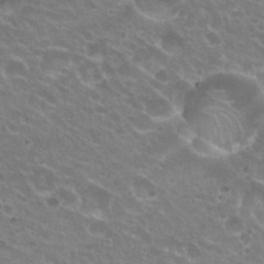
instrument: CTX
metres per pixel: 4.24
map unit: Hto
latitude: 23.2537
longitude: -32.0633
